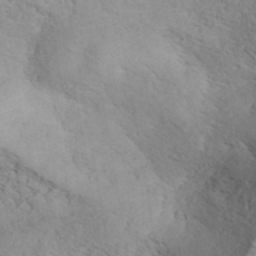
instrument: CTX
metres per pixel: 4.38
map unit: ANa
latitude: 42.5168
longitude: 53.1431
